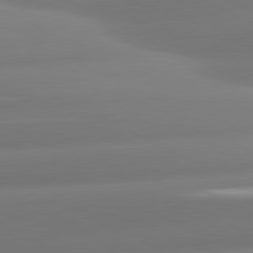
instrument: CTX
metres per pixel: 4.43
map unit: lApd
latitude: 80.9703
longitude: -160.0444
